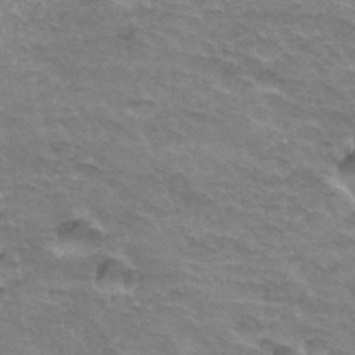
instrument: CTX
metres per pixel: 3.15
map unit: Hto
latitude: 33.8394
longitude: -46.6113
